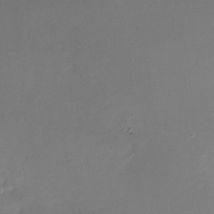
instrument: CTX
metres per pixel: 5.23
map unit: Nhu
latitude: -27.1620
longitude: -73.0081
